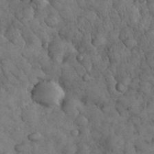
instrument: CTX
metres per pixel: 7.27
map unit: eHh
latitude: 32.8002
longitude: -68.2145
